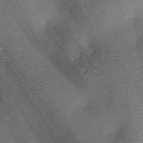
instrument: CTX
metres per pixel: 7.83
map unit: lAa
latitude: -8.2739
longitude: -124.8380
